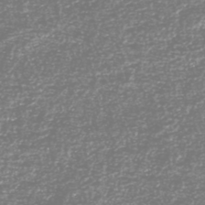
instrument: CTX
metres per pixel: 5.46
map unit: HNhu
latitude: -46.5951
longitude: 29.0864
